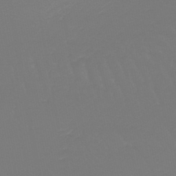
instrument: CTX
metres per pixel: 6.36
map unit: lHb
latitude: -45.9556
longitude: 72.3495
